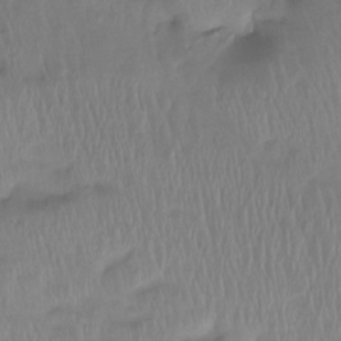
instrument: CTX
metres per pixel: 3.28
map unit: Htu
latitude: -15.0676
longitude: -46.3468
